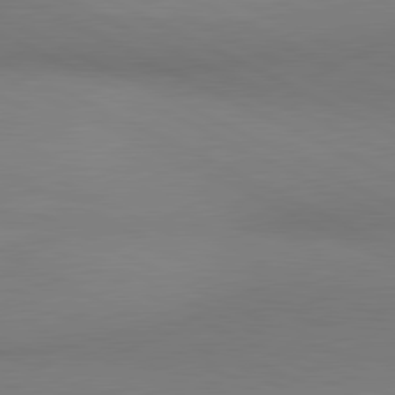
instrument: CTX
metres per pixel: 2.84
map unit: lApd
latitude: 80.9136
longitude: 145.0298
